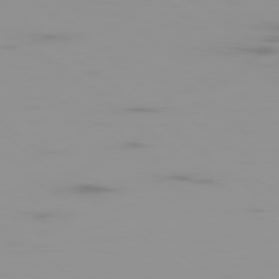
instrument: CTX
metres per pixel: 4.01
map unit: Ap
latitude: -79.4076
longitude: -71.3670
